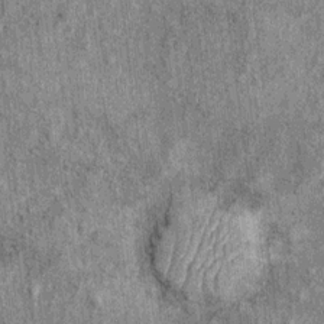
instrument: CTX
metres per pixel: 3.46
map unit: Ht
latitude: 8.9136
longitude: -37.7072
